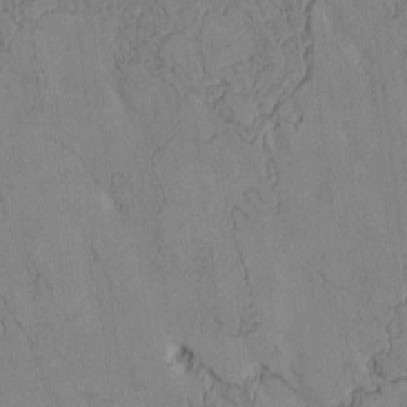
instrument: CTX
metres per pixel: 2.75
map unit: Htu
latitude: 3.6694
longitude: 153.1242
